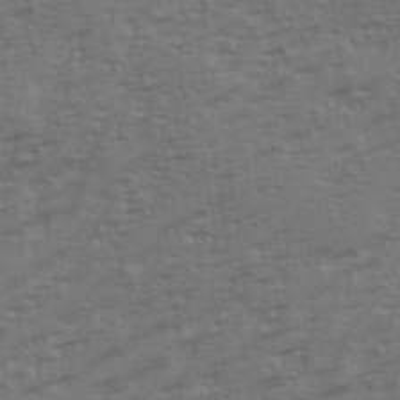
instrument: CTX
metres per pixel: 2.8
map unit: eHh
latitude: 35.4993
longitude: -133.3482
